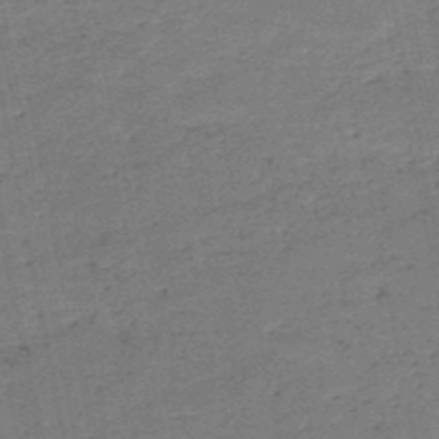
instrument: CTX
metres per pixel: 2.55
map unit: HNb
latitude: -50.6896
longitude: -40.5734
